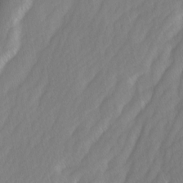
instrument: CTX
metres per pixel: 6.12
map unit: Ave
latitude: -0.8786
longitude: -113.5182
